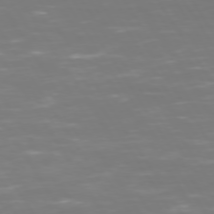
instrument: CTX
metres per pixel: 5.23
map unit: Hpe
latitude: 73.0837
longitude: -127.0648
